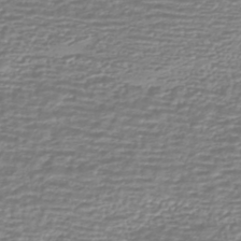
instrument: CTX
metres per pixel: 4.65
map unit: HNhu
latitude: -44.2740
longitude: 98.6329
